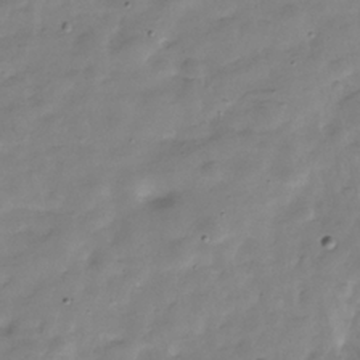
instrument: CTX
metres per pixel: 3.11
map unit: Hve
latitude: -30.4818
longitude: 91.4266
